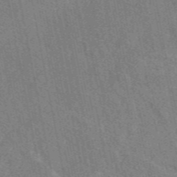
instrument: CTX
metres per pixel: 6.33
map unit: eAb
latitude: 48.8380
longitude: 112.7274
